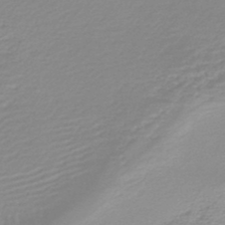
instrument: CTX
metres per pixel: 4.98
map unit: lHb
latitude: -46.4629
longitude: 64.3684
